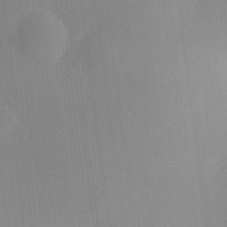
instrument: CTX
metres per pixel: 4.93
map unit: HNhu
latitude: 8.0822
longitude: 16.2362
